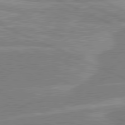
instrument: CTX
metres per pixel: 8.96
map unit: lApd
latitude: 80.9703
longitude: -126.6113
